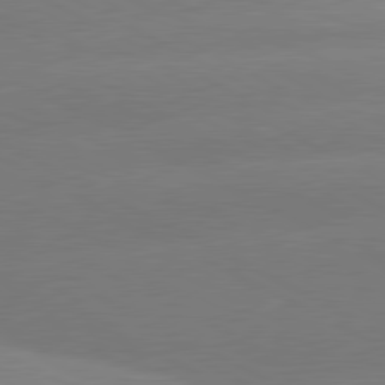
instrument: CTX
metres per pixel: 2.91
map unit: lApd
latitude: 80.5735
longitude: -151.3292
